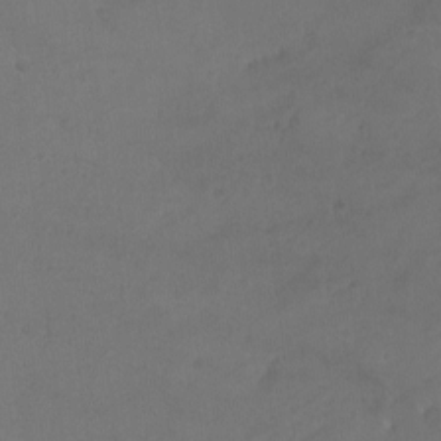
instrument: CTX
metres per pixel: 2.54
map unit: eHh
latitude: -4.1416
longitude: 19.7856
